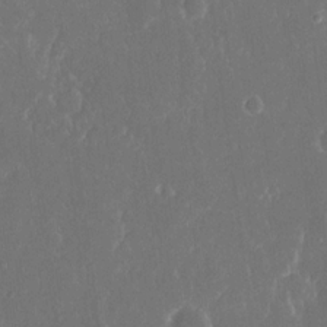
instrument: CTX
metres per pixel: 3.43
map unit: eHh
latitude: 15.9717
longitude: -72.5924
